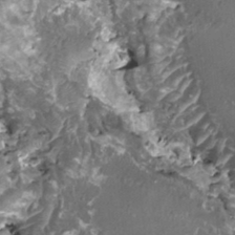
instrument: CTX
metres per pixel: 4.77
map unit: HNhu
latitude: 2.3278
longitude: 5.9556
